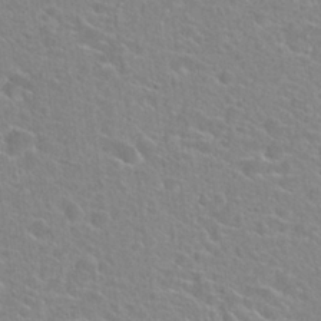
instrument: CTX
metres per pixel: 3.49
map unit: Hto
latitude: 24.1955
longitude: -45.0080
